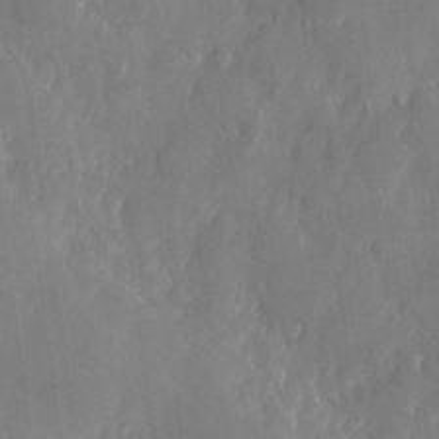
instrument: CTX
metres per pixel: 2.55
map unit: Nhu
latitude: -25.8233
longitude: -70.6679
